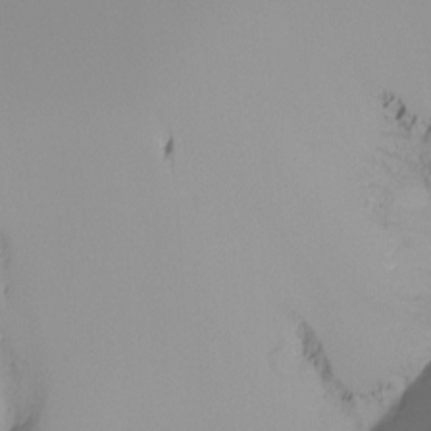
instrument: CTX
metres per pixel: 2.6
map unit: Ht
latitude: -16.2362
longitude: -49.0458
